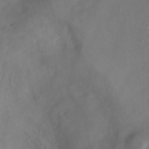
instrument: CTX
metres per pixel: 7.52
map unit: Ht
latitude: -0.7464
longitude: -32.8947
